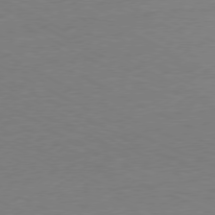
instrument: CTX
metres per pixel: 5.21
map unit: Ap
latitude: -77.2565
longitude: -73.9906
